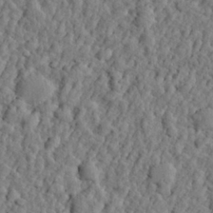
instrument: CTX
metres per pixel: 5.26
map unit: eHh
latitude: 27.0459
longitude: -77.6505
